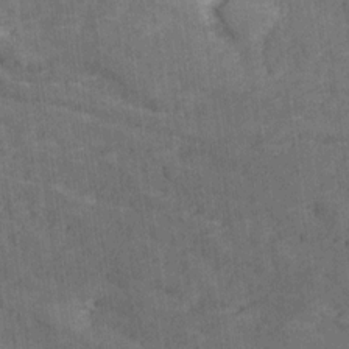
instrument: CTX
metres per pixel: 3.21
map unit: Ave
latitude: 18.9136
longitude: -135.5371
